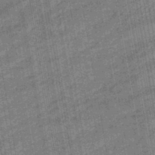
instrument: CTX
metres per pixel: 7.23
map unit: eHb
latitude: -46.1039
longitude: 87.4454
